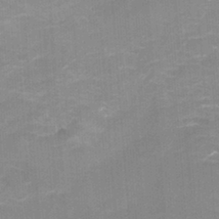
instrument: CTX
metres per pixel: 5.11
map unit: Nhu
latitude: -22.5196
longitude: -56.2900
